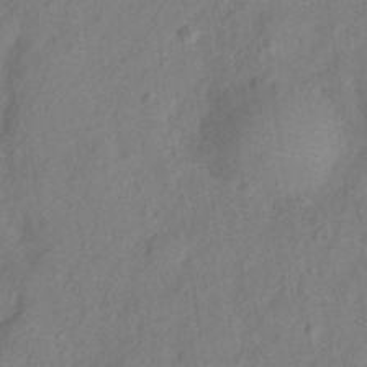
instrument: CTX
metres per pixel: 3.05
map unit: Hve
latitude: -32.5763
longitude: 92.1984
